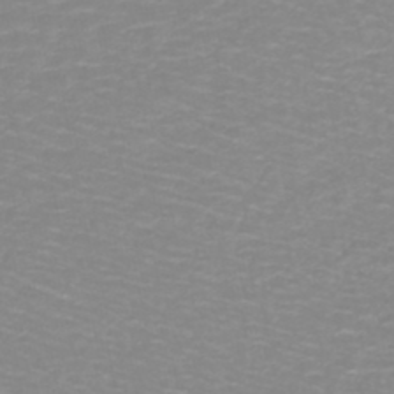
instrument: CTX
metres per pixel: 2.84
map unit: lHb
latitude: -44.0094
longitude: 53.8611
